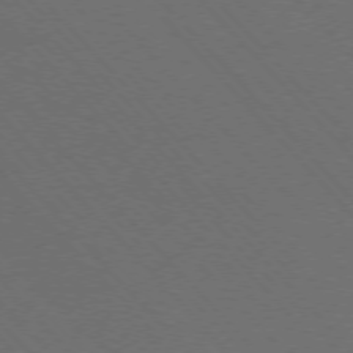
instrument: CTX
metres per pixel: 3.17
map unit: Ap
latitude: -77.0109
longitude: -86.4790
